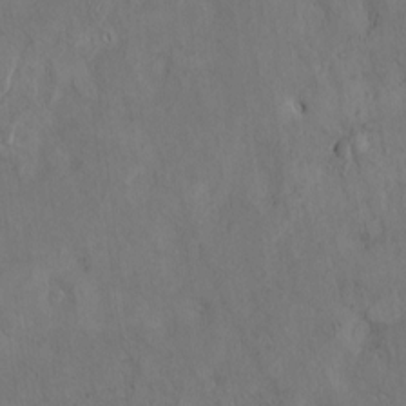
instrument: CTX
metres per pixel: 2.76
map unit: Htu
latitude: 2.4601
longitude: 148.3873
